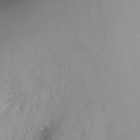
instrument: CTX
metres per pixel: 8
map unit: Nhu
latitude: -17.5022
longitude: -45.6883
